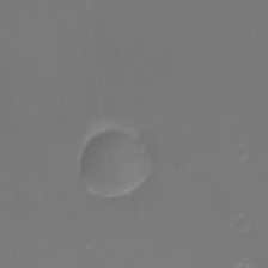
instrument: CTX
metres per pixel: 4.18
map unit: eHh
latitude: -1.5022
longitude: -80.2522
